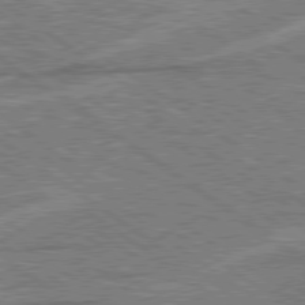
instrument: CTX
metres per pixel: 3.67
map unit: lApd
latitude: 79.1403
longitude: -169.6694
